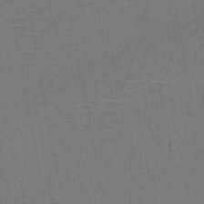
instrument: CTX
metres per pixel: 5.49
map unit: HNb
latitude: -46.9164
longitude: -40.3845
